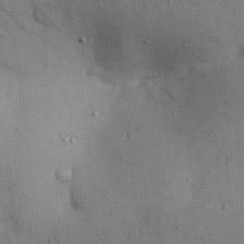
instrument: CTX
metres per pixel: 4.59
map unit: Nhu
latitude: 28.8191
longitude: -71.5182
